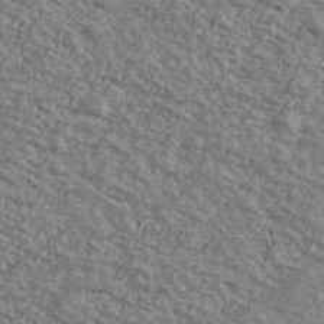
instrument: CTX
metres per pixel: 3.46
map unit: Ave
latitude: 40.9324
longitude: -108.7624
